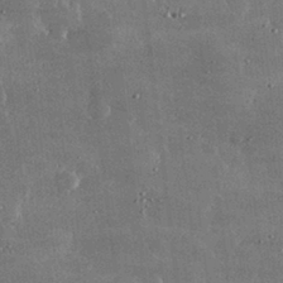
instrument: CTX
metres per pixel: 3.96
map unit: lHvf
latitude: 32.4979
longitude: -90.8191
